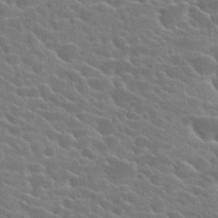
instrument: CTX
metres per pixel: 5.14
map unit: Hto
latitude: 24.8380
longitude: -40.8380
